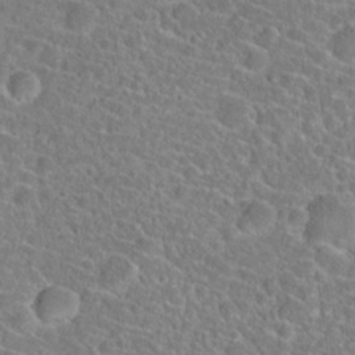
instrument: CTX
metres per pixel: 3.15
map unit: Hto
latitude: 23.4615
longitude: -45.6316
